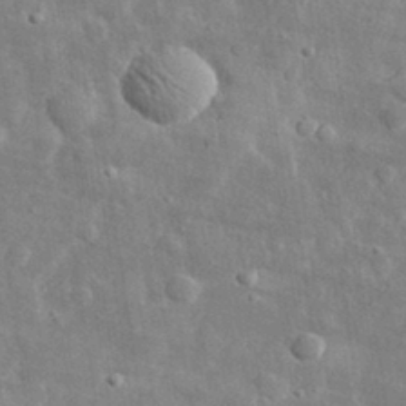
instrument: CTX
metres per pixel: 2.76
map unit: lHvf
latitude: 32.1200
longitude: -88.5735
